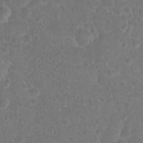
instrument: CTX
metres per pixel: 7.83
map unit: Hto
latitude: 17.3860
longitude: -41.8205
